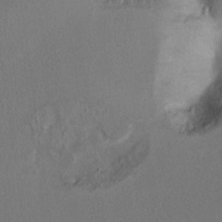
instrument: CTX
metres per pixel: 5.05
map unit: Ht
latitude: 9.5749
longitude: -31.8773
